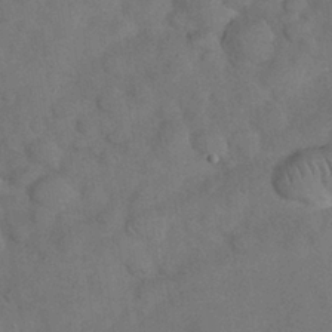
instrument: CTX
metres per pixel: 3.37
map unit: Nhu
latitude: 27.5749
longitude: -70.1767
